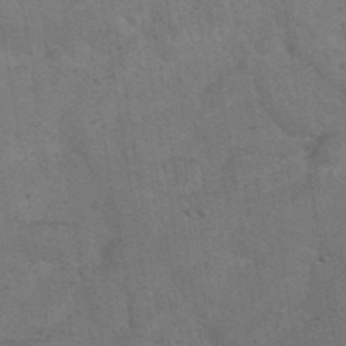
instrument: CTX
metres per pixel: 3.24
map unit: eHh
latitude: 38.3467
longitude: -67.0458
